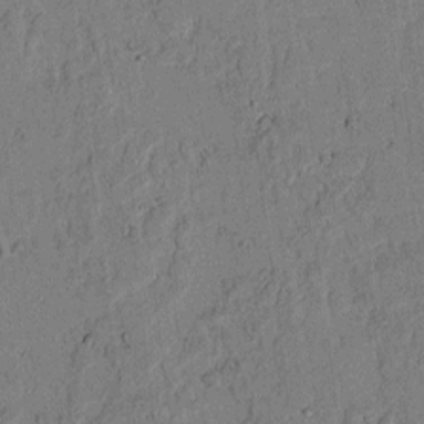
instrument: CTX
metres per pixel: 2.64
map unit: lAvf
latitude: 6.1578
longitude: 169.2187
